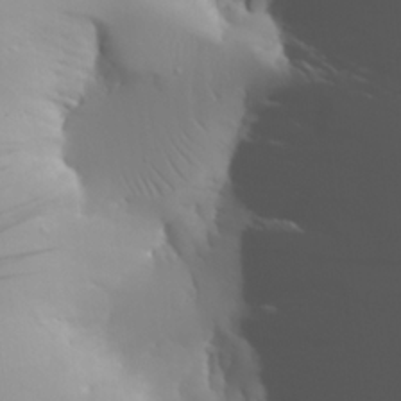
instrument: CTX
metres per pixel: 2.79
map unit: Aa
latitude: 26.2145
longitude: -133.0270
